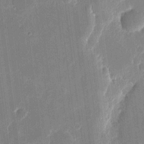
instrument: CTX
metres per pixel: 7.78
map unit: eHh
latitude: 10.8191
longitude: -70.1389
